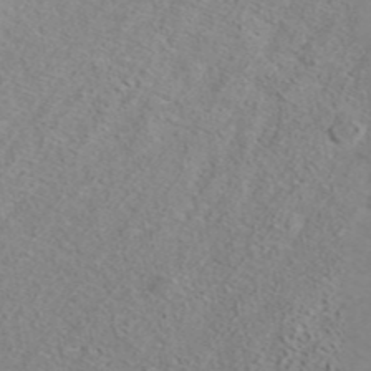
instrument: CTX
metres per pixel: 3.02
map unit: ANa
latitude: 42.2334
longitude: 33.1809
